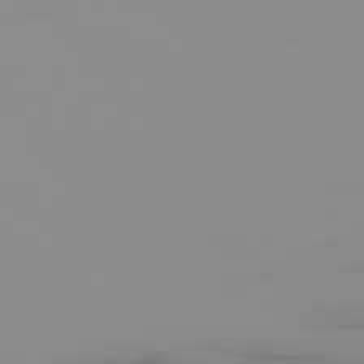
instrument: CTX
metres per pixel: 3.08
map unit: Ap
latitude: -79.1431
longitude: -95.4238
